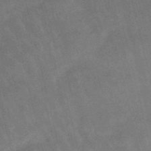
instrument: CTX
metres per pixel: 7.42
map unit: lHb
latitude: -47.8611
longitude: 76.2739
